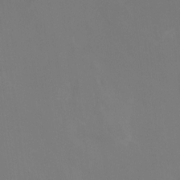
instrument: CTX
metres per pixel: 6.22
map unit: Ht
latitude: -12.6708
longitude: -50.3845
